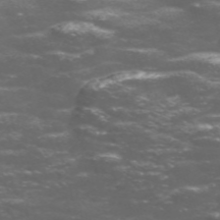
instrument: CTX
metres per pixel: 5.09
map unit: Nve
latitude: -58.5006
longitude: 56.9541
